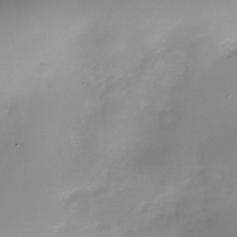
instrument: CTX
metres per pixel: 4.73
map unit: Nhe
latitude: -37.5021
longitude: -112.2900
